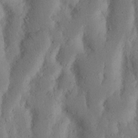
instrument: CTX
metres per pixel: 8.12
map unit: Nhu
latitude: 18.7435
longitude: -75.6316
